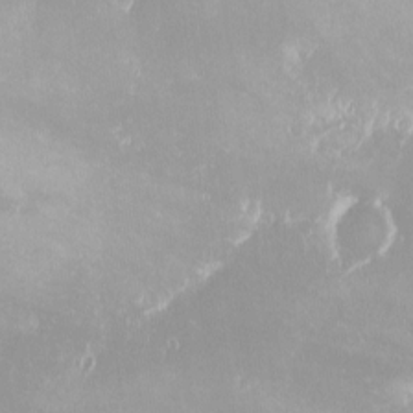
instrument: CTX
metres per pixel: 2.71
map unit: eHh
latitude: -4.6140
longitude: 19.8989
